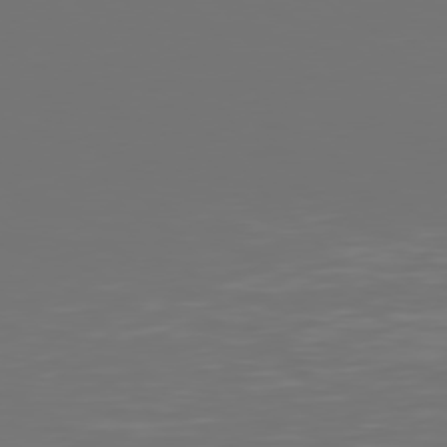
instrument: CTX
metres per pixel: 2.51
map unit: Hpe
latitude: 76.8569
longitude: -135.7071
